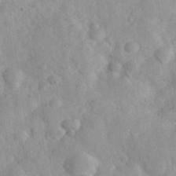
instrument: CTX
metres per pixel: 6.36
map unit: eHh
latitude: 30.7058
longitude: -71.4615
